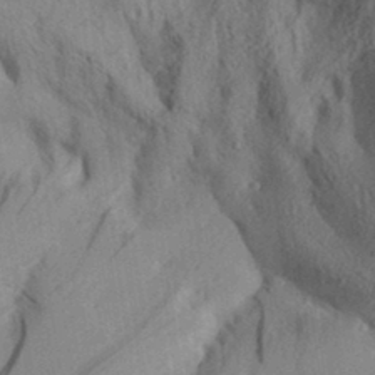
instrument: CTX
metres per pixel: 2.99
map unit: Aa
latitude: 31.4805
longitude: -138.4790
